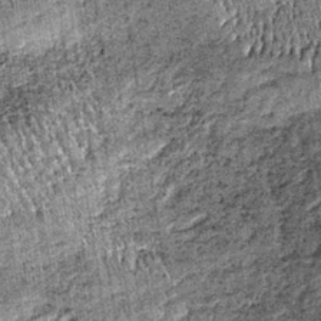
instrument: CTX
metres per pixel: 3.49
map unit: lHb
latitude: -37.7099
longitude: 67.9745
